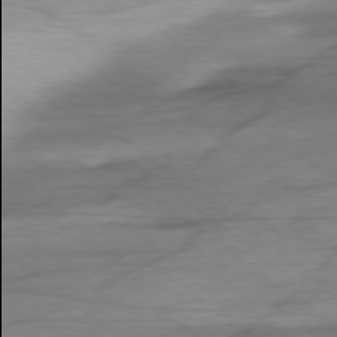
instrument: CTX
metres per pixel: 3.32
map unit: Ap
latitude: -78.6896
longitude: -77.9906
